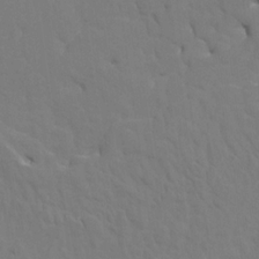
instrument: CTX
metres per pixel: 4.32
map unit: HNhu
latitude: 7.2348
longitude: -4.3656
